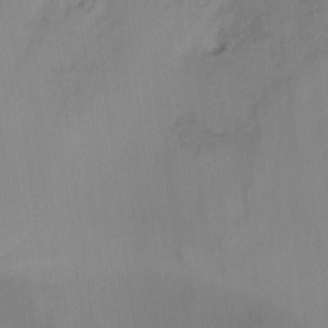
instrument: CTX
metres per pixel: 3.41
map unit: Ht
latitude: -16.7086
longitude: -49.2159
